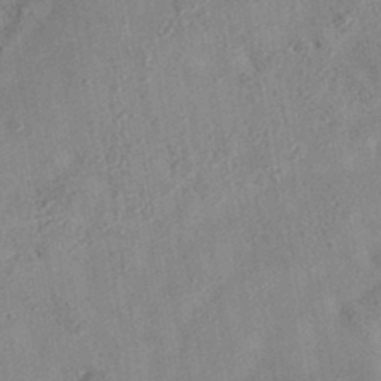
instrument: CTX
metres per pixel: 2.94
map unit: eAb
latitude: 35.0836
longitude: 108.1606
